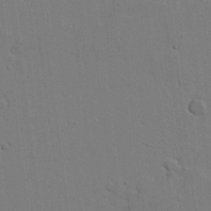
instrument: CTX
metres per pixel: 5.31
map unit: lAvf
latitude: 16.9892
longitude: -127.1403
